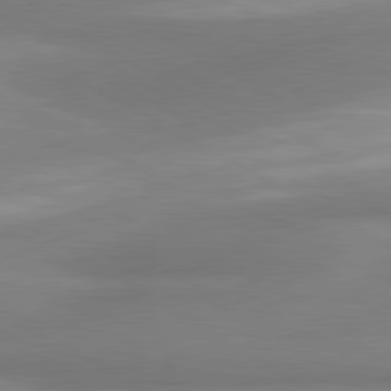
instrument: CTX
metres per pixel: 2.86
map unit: lApd
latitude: 80.1578
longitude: 177.9556
